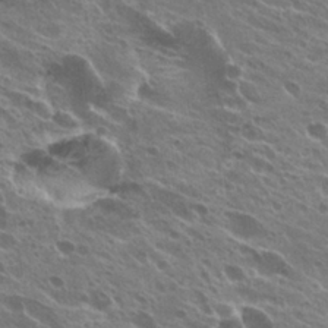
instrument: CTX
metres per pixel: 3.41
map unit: Hto
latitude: 24.7057
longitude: -38.9325
